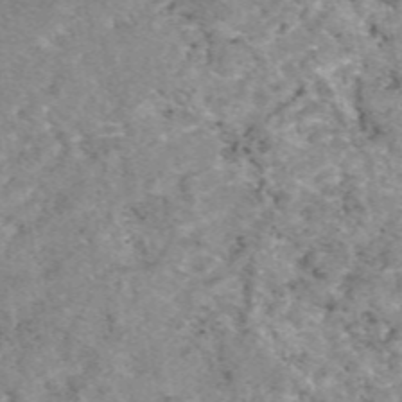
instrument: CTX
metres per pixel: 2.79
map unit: eAb
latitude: 48.0444
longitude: 111.0108
